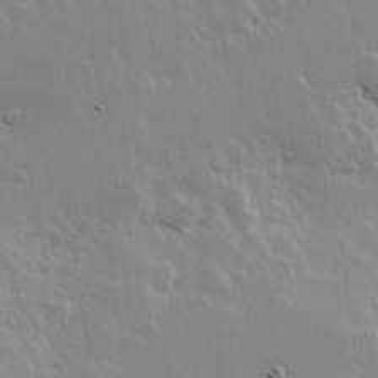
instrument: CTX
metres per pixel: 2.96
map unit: Hve
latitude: 24.1577
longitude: 145.3699
